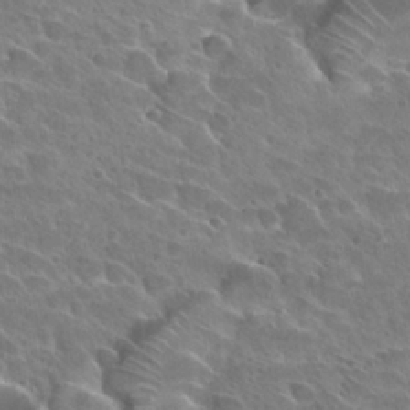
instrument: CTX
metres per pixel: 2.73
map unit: Hto
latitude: 28.2522
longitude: -39.4048
